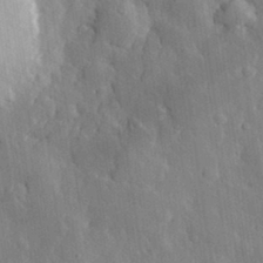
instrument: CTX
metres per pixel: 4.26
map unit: eHh
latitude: 31.6694
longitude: -80.1011
